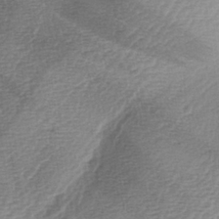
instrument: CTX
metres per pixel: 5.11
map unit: lAa
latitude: -3.2942
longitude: -128.4223
